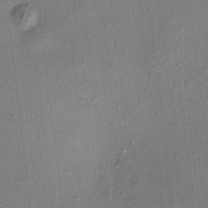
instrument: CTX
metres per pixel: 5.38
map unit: HNhu
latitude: 7.3104
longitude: 0.0850
